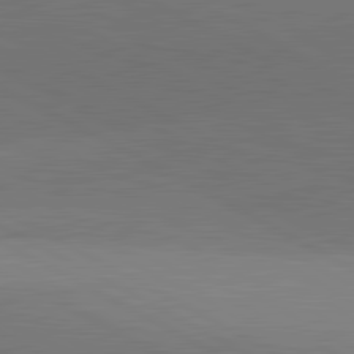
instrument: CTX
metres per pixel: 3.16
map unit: lApd
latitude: 81.8394
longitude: 134.8597
